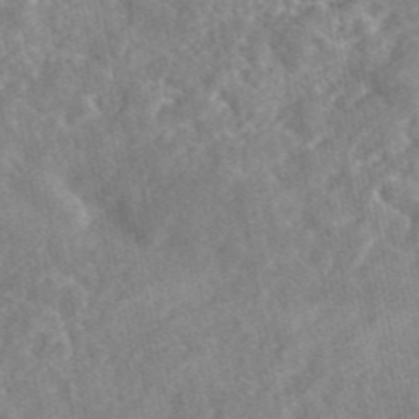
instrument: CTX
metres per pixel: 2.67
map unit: eAb
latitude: 45.5182
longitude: 127.5399
